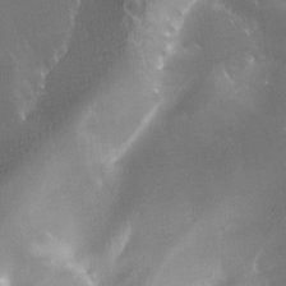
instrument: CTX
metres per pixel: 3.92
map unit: Ave
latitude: -7.5399
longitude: -122.4412
